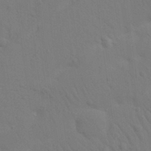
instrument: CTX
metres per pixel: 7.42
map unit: Nhu
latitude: 22.2333
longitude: -73.8773
